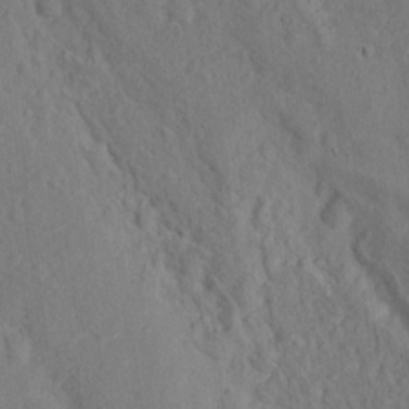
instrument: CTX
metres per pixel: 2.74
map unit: Nhu
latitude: 16.2145
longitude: -31.0459
